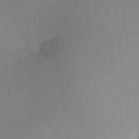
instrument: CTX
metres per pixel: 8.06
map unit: HNhu
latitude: 8.2901
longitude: 8.5196
